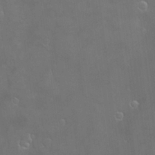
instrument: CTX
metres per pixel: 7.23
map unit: Hve
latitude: -11.3132
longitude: 174.3873
